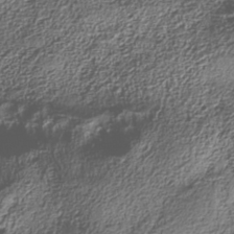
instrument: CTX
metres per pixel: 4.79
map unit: Nhe
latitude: -38.5196
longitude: -147.2348
